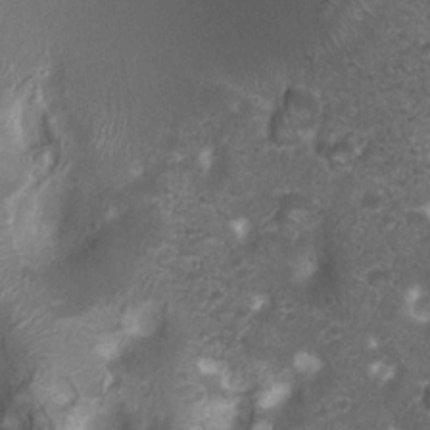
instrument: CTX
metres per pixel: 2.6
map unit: Ht
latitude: 3.9528
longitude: -19.6505
